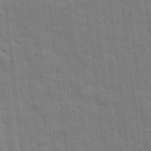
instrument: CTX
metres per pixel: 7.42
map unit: eHh
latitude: 7.4804
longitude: -74.6491
